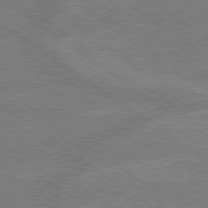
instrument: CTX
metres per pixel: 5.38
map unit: lApd
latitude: 79.3293
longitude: -161.2348
